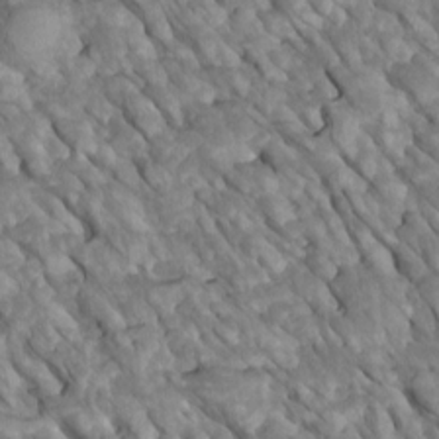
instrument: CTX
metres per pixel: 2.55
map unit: Htu
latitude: 1.9150
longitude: 144.2551
